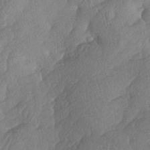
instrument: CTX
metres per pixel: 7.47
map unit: lAa
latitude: -5.2942
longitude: -130.4034
